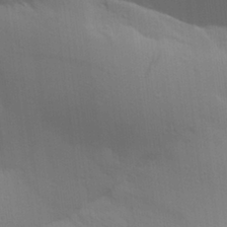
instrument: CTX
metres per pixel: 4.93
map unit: Aa
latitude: 29.1025
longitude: -134.8002
